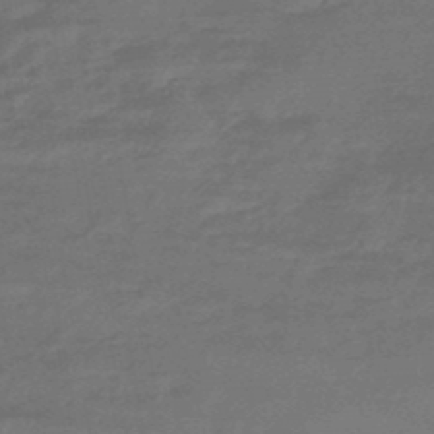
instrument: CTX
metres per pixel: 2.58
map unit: HNhu
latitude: -46.7085
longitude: 90.0472
